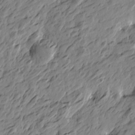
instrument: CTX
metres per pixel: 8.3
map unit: Htu
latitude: -4.8030
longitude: -178.8380
